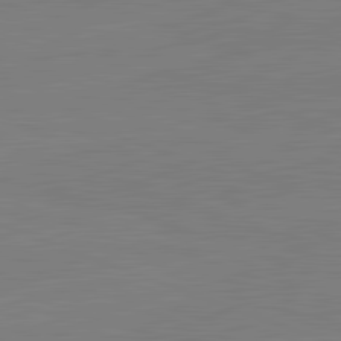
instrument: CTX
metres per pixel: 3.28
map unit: lApd
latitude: 82.2900
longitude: -158.1011
